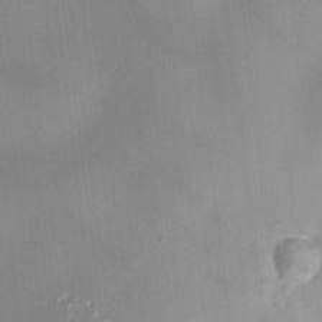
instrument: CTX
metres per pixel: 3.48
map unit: HNhu
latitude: 8.8569
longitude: 9.4643
